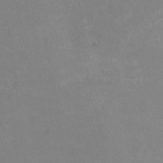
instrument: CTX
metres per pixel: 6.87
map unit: HNhu
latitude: -1.4833
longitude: -3.4993
